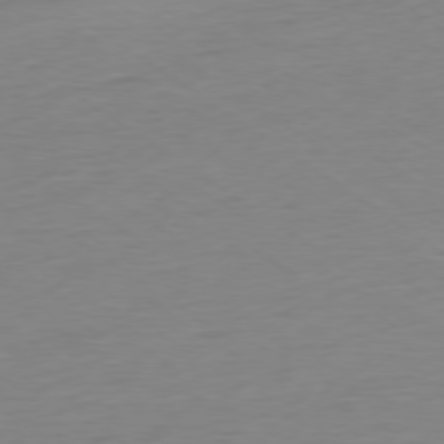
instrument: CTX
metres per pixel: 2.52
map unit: Ap
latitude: -78.1794
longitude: -59.1781
